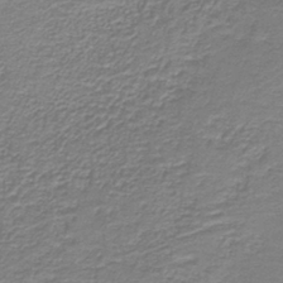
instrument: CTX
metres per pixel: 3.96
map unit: HNb
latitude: -38.6708
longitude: 50.9353
